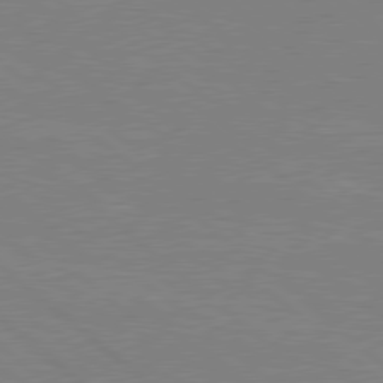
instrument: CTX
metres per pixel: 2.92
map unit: Hpe
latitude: 78.4601
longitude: -123.4993
